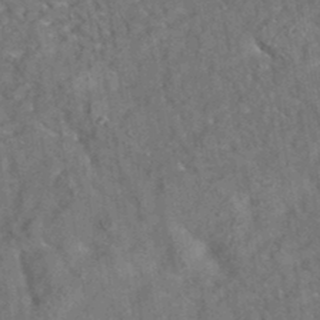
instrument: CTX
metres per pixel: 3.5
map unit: eAb
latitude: 35.2914
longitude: 111.8233
